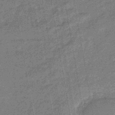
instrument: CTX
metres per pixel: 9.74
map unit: eHb
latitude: -44.2173
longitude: 86.9164
